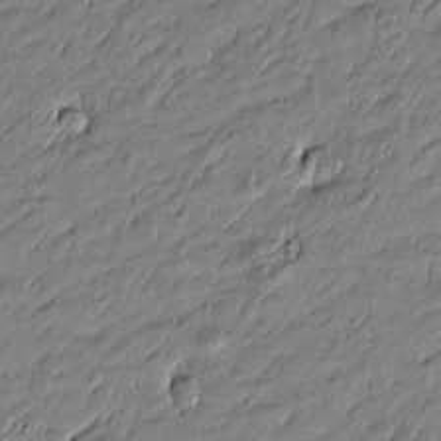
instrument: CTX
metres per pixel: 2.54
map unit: Htu
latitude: -6.7085
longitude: 177.1998
